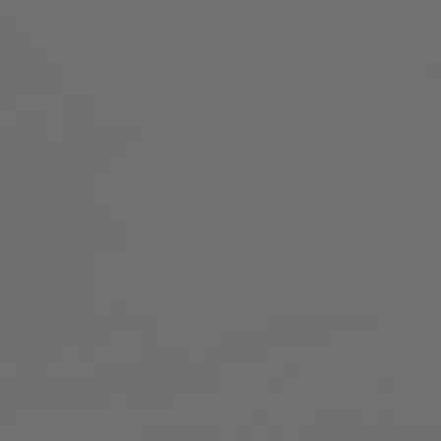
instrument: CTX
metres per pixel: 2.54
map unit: lApd
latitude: 79.0270
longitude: -167.5182
